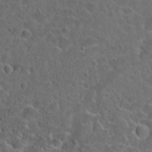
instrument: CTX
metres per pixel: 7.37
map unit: Hto
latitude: 23.9150
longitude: -46.0444
